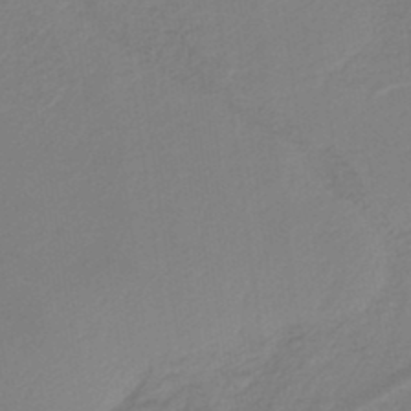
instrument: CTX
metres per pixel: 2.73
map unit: HNb
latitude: -37.8044
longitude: 56.0661
